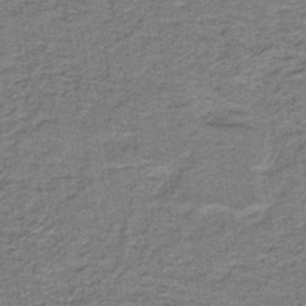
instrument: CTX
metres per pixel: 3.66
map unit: lHb
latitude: -40.4440
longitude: 55.4643
